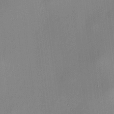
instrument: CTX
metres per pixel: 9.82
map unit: HNhu
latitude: 8.5924
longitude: 14.0472
